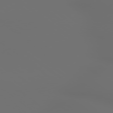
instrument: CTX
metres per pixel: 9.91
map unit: lApd
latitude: 79.1970
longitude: 177.3888
